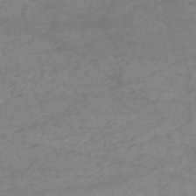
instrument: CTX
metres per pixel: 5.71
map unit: HNb
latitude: -54.5952
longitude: -45.0080
